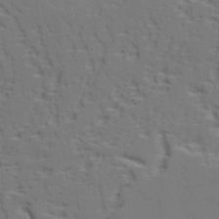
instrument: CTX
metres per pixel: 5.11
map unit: lAvf
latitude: 27.7261
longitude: -109.4237
